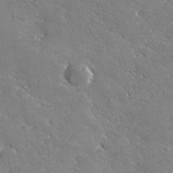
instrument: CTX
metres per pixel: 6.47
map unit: lHvf
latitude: 26.9892
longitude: 141.9556
